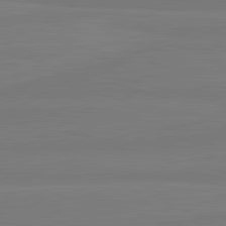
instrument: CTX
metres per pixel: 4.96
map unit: lApd
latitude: 81.8394
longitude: -179.1403
